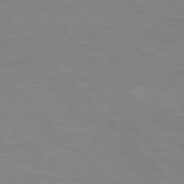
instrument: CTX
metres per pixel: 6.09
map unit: Hpe
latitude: 76.5168
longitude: -155.9339
